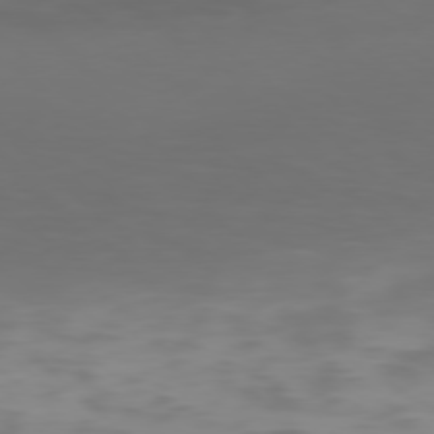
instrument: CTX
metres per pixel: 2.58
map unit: Hpe
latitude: 77.5560
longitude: -169.1025
